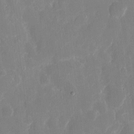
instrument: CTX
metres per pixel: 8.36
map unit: eHh
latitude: 7.4048
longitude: -69.4049
